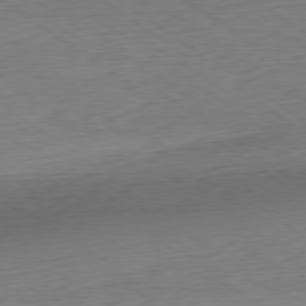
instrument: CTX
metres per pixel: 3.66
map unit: Ap
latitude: -80.2551
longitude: -69.5182
